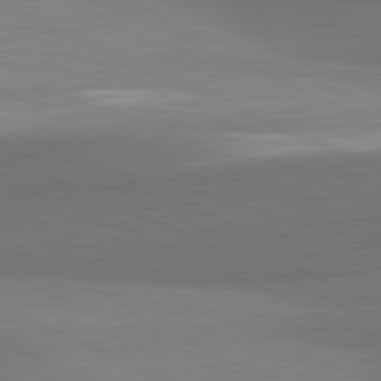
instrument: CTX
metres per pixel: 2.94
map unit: lApd
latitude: 81.8016
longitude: 153.7666
